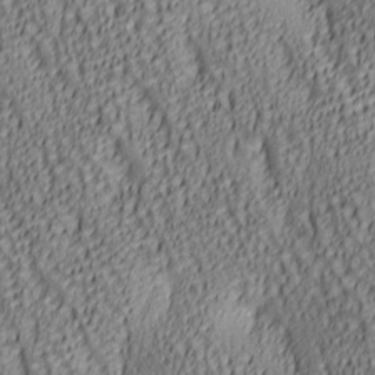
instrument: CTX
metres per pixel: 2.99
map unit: lAa
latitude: 5.9906
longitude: -116.8380
